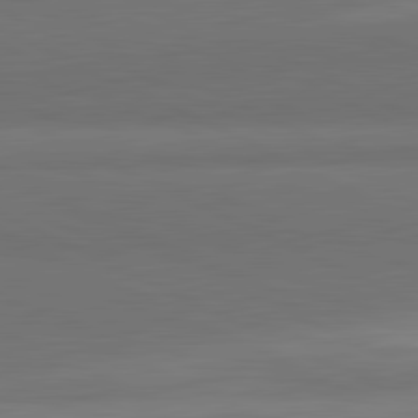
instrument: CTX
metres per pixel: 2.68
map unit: lApd
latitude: 82.0822
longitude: 158.3684
